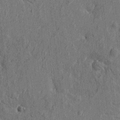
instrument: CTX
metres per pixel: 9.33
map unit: Htu
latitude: -7.3320
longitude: 178.1605
